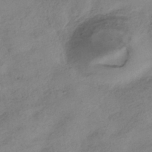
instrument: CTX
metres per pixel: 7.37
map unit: HNhu
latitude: -40.4818
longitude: 99.1620
